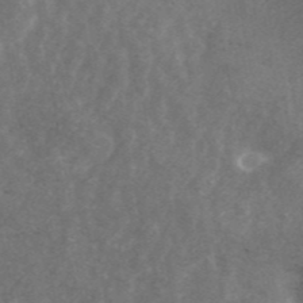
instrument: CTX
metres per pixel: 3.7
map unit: ANa
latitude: 44.3467
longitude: 25.1053
